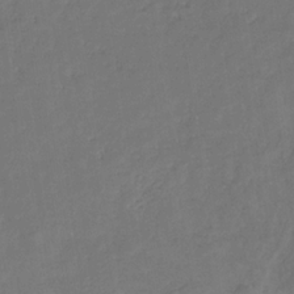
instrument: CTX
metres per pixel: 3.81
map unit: eHb
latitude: -30.9730
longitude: 71.8422
